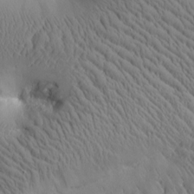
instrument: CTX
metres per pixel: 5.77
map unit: Htu
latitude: 1.1592
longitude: 175.0864
